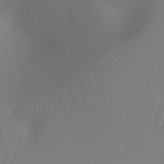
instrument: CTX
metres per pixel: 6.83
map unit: Ht
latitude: -7.1242
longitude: -20.2145
